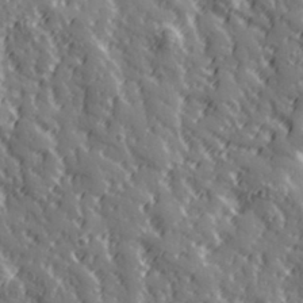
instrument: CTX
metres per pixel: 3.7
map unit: Hve
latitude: 32.3845
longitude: 149.9367
